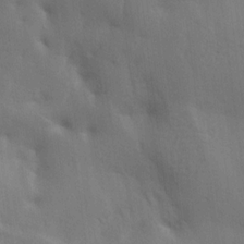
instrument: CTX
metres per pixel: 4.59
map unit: Ave
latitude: 16.8191
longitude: -138.8191
